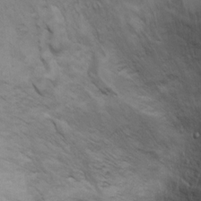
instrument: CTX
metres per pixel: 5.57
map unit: Ht
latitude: 10.7435
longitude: -33.0458
